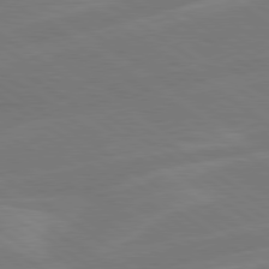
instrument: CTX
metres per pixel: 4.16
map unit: Hpe
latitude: 79.3104
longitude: -125.3481
